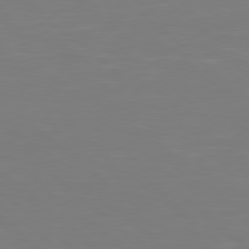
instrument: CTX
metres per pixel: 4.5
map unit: Hpe
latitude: 78.2523
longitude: -172.7624
